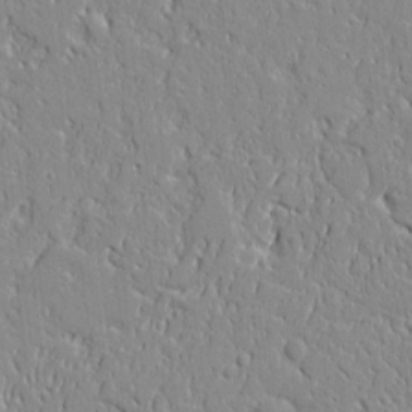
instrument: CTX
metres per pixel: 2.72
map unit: Aa
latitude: 10.6869
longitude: -129.3859
